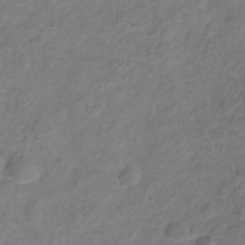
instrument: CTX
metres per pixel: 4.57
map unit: Hve
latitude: -33.4644
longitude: 92.0661
